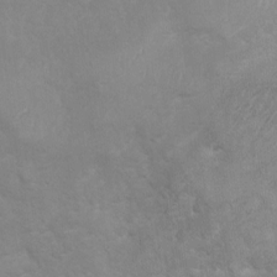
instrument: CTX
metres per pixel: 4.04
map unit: Ht
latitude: 2.8758
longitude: -27.0648
